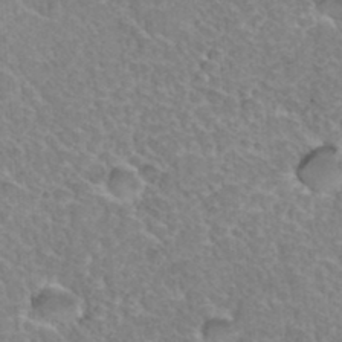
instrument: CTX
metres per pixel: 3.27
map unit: Hto
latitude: 35.5938
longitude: -46.8191
